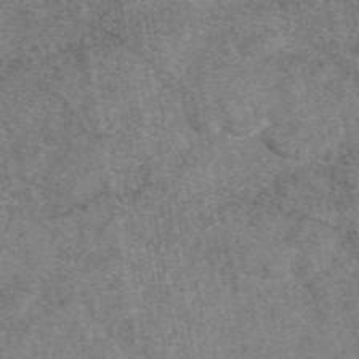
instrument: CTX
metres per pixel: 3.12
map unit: eAb
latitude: 48.6302
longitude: 109.1998
